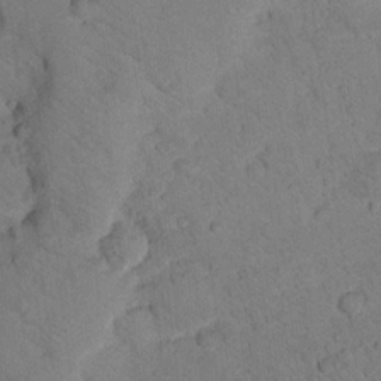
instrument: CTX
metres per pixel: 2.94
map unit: lHvf
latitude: 13.2537
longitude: 178.6329
